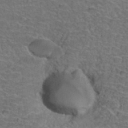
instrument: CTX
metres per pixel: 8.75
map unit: Hto
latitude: 37.1781
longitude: -43.8206
